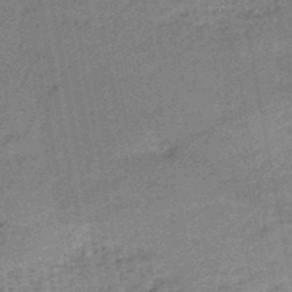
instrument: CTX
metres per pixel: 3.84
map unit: HNb
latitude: -50.6329
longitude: -49.8394
